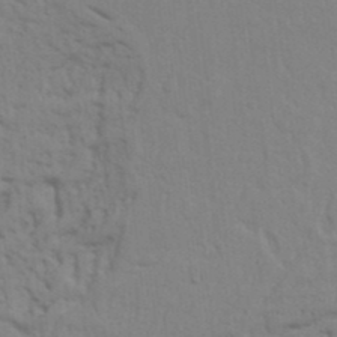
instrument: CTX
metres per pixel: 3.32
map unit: Nhu
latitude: 20.6680
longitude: -72.8002
